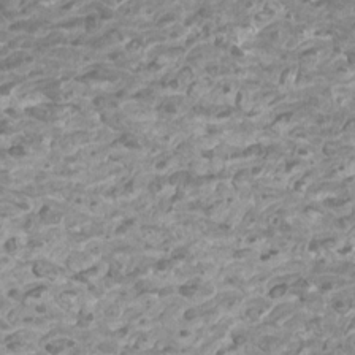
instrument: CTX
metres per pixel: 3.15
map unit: Htu
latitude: 2.1955
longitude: -20.4223
